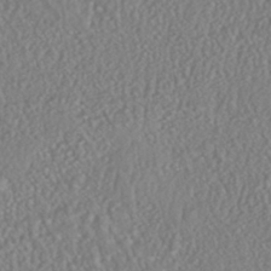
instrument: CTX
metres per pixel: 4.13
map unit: HNhu
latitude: -46.5384
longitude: 104.3117
